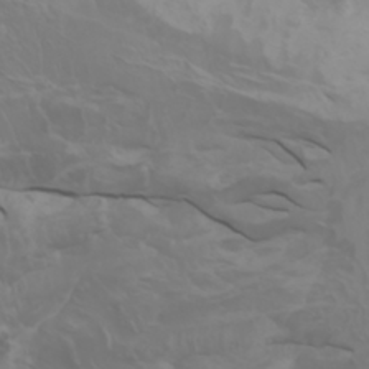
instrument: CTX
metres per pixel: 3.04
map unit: Nhu
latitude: -5.6155
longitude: -79.5749
